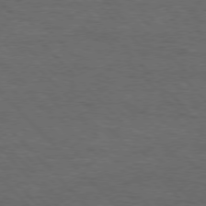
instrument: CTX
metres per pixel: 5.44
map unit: lApd
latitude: 75.4238
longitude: -82.7246
